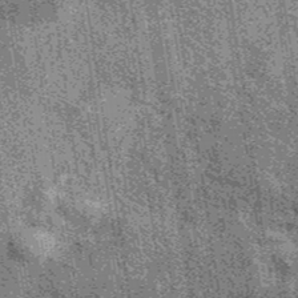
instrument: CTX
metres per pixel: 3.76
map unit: eAb
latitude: 39.5749
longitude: 107.2376
